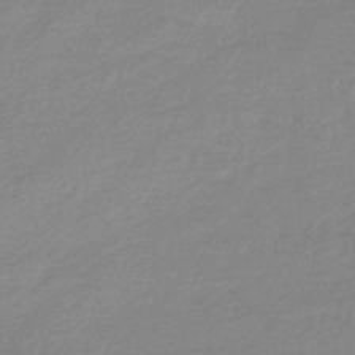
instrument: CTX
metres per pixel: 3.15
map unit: eHb
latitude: -45.1242
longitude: 89.7855
